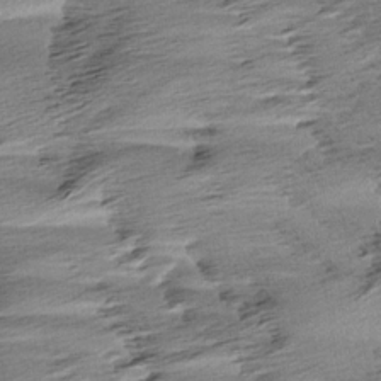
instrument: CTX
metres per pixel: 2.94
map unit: Aa
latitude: 6.0822
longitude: -137.5560
